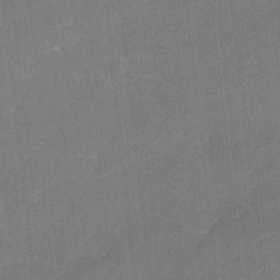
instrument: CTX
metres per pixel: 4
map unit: Ave
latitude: 17.2726
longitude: -137.4238
